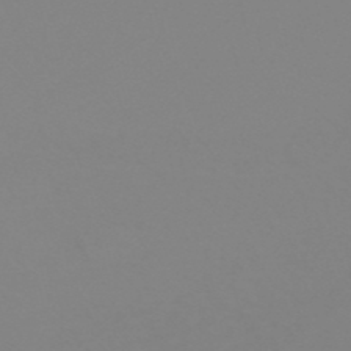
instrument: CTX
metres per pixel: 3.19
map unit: HNb
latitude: -53.9178
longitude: -50.4601
